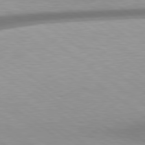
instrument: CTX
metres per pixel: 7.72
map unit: Hpe
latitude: 79.1970
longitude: -134.1766
